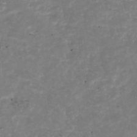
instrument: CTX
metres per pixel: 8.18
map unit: Nhu
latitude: -39.5777
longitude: -81.0647
